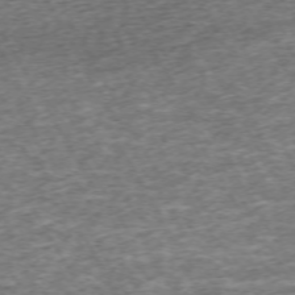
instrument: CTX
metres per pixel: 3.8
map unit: Hpe
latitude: -71.5966
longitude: 13.7856
